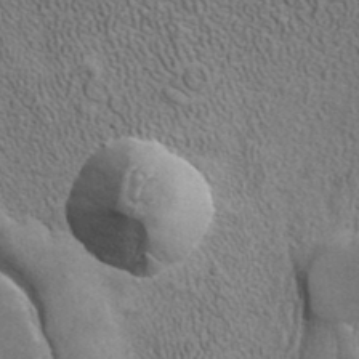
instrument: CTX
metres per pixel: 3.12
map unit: ANa
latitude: 37.2159
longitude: 17.4644
